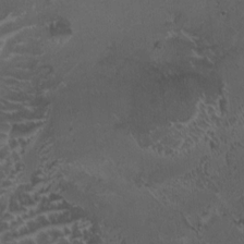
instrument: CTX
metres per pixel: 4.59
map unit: HNhu
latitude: 4.7057
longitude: 7.4832
